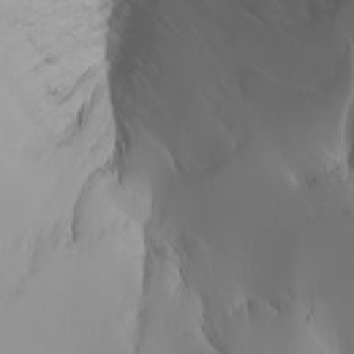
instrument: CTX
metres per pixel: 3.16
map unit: Nhu
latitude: -5.6155
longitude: -92.8380
